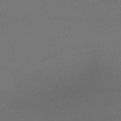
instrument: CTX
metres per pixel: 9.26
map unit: HNb
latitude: -50.9353
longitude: -41.8205
